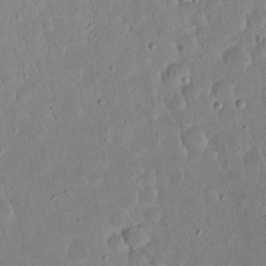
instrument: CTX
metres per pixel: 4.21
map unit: eHh
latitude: 23.6127
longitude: -67.8016
